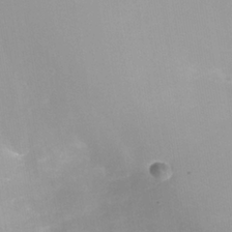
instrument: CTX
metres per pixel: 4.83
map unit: Nhe
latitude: -38.3873
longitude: -119.5371
